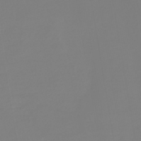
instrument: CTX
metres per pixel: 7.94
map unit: HNb
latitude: -45.2376
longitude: 55.4266
